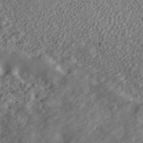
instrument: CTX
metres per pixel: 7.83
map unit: ANa
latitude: 42.5735
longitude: 18.3873
